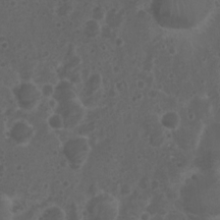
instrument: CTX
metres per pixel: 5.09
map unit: Nhu
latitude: 3.2915
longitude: -14.8569
